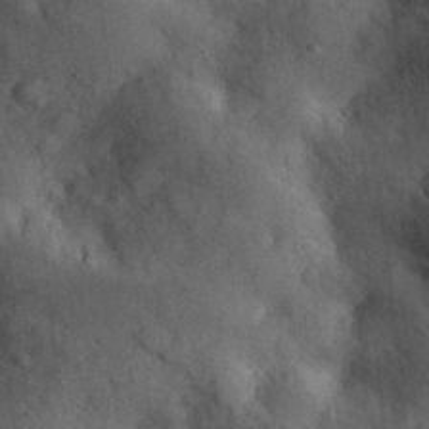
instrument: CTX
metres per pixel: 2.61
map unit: eHh
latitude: 30.5546
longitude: -76.7435
